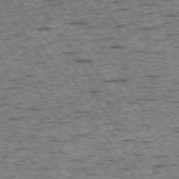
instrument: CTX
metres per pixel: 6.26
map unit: Ap
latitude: -74.3685
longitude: -88.4223
